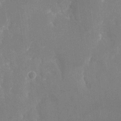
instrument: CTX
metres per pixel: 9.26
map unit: Nhu
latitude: -22.4440
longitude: -72.5357
